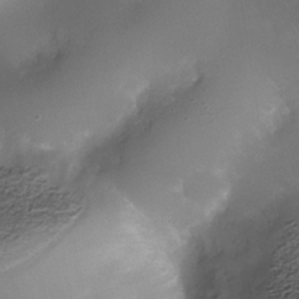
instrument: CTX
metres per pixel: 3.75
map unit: Nhe
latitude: -35.5021
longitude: -130.8380
